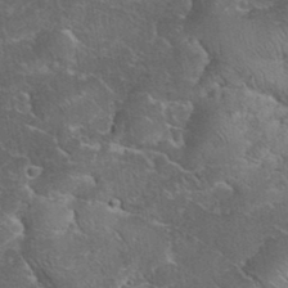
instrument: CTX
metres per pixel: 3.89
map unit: eHh
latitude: 36.0822
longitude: -64.5924
